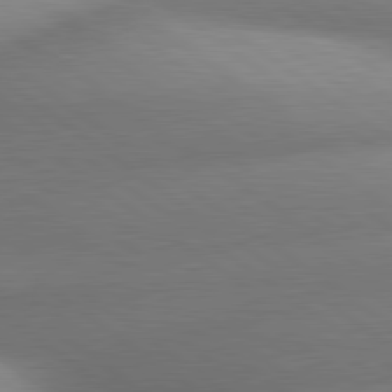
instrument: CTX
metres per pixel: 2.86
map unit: lApd
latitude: 80.5546
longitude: -160.9702
